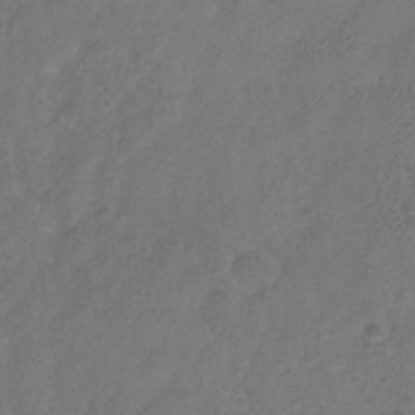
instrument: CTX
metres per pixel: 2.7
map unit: Hve
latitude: -34.8597
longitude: 90.3118
